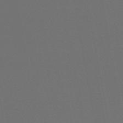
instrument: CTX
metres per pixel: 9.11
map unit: HNb
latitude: -47.8989
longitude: 56.0094
